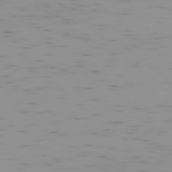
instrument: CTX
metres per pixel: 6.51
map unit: Ap
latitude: -78.2361
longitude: -64.4034
